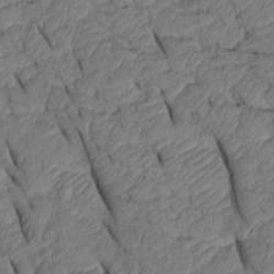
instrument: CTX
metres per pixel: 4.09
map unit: Htu
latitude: 0.4223
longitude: 149.8423
